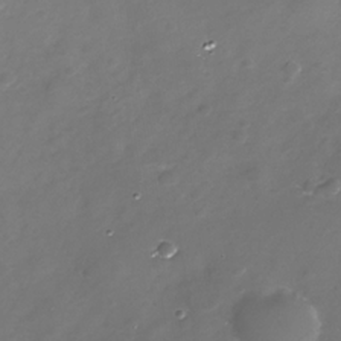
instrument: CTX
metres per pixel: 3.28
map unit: Nhe
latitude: -33.1809
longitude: -88.2901
